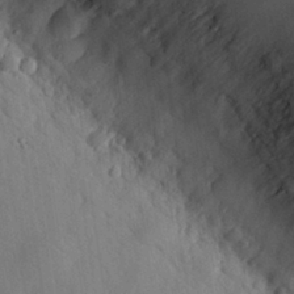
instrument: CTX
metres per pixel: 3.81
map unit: eHh
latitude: 27.9717
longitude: -79.7072
